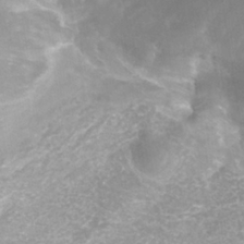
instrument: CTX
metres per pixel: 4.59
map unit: Nhe
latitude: -37.7855
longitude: -112.5735
